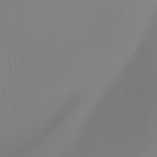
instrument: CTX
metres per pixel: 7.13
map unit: Ht
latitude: -14.7464
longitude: -51.4426
